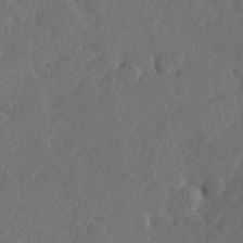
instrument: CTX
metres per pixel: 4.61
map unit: Hve
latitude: 25.8583
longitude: 145.1431
